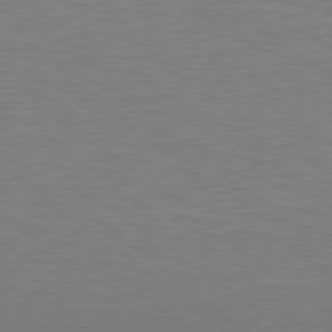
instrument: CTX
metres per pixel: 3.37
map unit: Hpe
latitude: 78.5168
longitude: -138.6868
